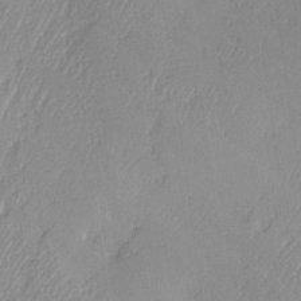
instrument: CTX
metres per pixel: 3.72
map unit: Ave
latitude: -6.4629
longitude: -119.9150
